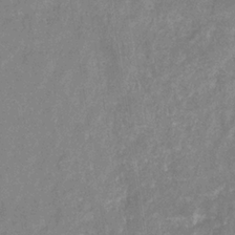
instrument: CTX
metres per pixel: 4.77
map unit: eHb
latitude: -34.6141
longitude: 74.5385
